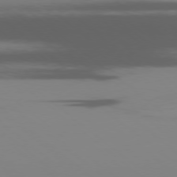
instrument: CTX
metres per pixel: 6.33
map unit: Ap
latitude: -77.8422
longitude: -66.7057
